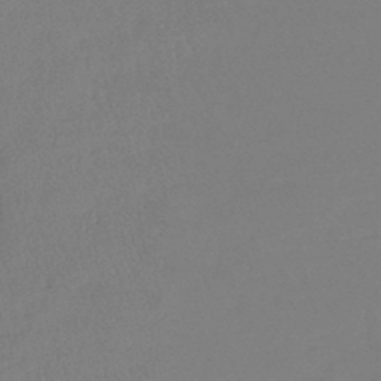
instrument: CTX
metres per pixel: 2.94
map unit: lHb
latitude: -45.4643
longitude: 59.2564
